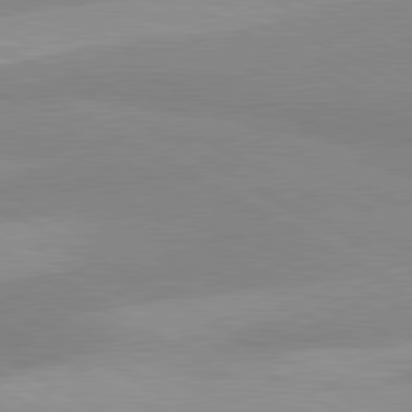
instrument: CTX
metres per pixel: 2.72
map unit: lApd
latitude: 80.5168
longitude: -179.5371
